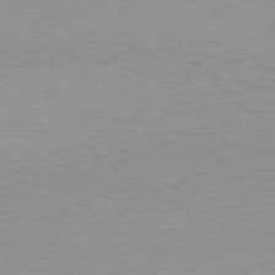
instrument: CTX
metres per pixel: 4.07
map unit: Hpe
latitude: 78.2334
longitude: -144.2711
